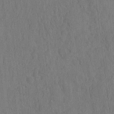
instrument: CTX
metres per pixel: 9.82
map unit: eHh
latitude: -2.6329
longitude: 14.4062
